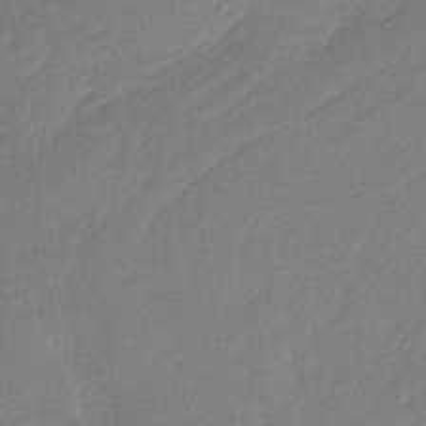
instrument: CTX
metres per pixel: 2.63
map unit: HNb
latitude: -36.7274
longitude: 56.9164
